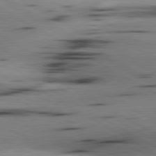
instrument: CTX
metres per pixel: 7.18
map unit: lApd
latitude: 80.4601
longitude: 160.2173
